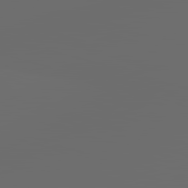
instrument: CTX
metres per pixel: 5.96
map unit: lApd
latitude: 83.6127
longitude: -129.1214
